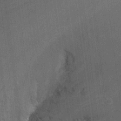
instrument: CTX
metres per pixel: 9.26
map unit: Ht
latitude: -9.7855
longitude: -36.1389
